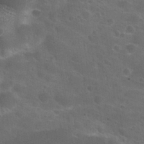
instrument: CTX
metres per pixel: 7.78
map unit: Nhu
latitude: 27.1592
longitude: -55.6694
